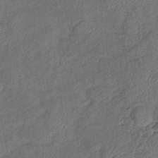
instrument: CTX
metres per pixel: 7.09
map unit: eHb
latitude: -39.5210
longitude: 77.8044
